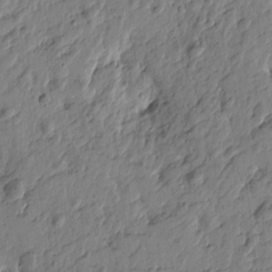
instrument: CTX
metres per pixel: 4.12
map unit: Htu
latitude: -3.2564
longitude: 179.4265
